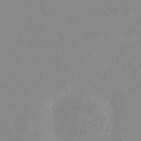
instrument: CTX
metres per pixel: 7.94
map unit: eHh
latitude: 23.9906
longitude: -65.2537
